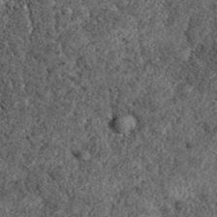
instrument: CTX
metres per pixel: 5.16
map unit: eAb
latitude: 38.3089
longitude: 106.9353
